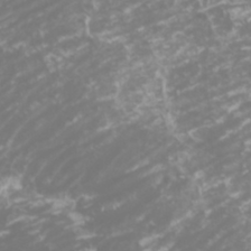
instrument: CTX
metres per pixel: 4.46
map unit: Htu
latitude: -5.7477
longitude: -74.3278
